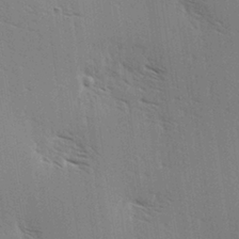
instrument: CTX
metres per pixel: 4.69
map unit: Hve
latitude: 3.3292
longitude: -121.7828
